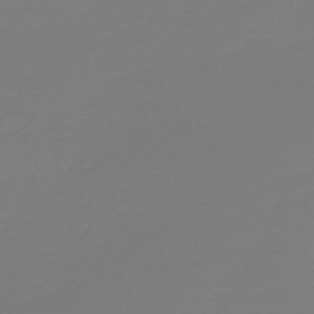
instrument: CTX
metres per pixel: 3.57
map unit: HNb
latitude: -46.1417
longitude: 56.4062
